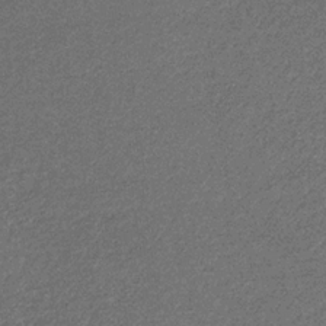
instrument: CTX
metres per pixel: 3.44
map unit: eHb
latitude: -32.1984
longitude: 69.3320
